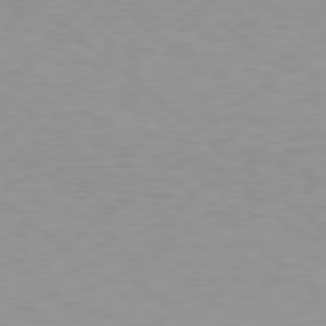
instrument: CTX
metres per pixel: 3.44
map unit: Hpe
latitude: 78.4790
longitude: -169.2537
